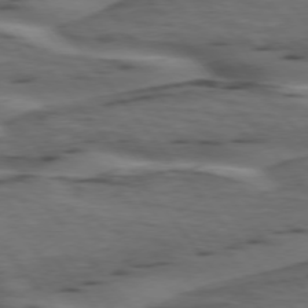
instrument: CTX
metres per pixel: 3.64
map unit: lApd
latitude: 74.6868
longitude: -70.7246
